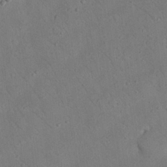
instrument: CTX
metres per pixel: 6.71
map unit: Nhu
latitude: 23.1781
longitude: -74.6302
